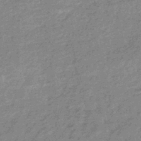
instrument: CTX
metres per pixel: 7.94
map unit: eHb
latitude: -44.1228
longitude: 88.5385
